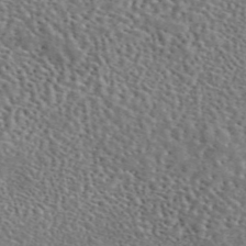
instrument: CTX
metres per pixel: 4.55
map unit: eAb
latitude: 45.0836
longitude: 111.5399
